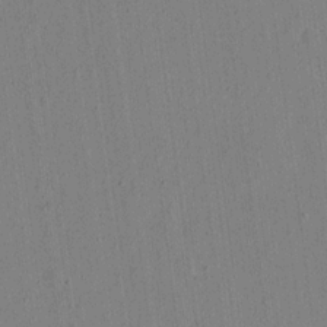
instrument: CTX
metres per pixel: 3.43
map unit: eHh
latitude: 16.1011
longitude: -69.7072
